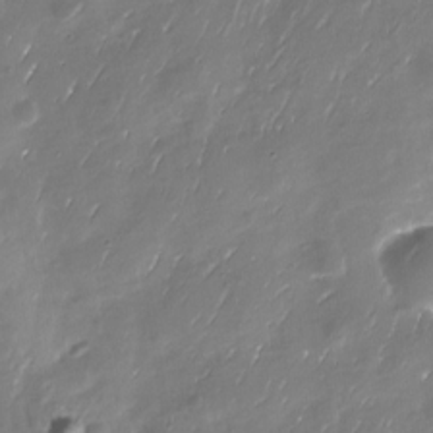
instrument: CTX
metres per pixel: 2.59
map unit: Nhu
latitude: -29.8611
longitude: -77.4615
